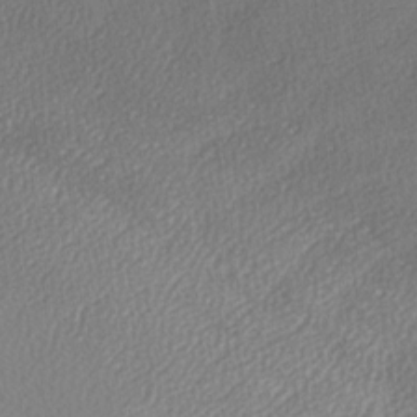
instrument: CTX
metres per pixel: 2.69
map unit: Ave
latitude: -6.5196
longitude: -123.1970
